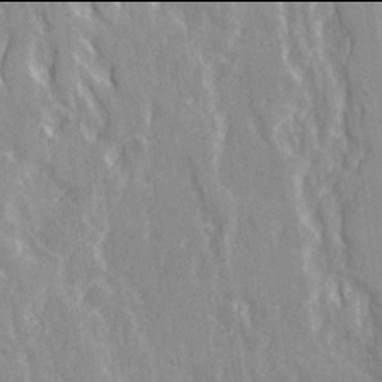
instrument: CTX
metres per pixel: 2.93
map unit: Ave
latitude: 21.9906
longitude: -134.2522
